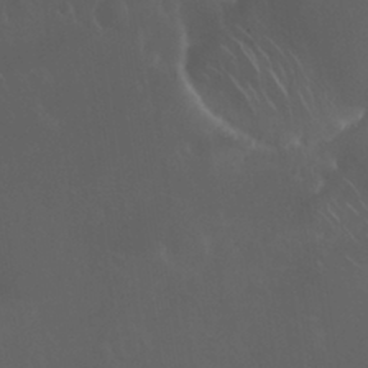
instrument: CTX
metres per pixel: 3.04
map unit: Nhu
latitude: 30.2901
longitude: -58.3089
